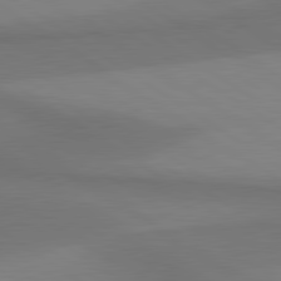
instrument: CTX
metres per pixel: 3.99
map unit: lApd
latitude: 80.7057
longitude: 161.1809
